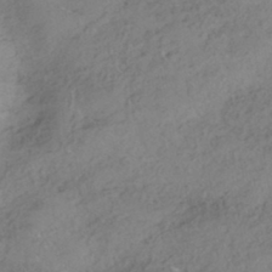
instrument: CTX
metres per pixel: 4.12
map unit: HNhu
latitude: -41.7666
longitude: 103.5021
